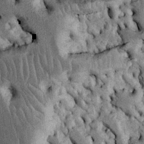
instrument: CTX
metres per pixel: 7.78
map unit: Htu
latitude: -5.0108
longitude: 157.0108
